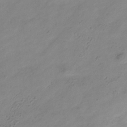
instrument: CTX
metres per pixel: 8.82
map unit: Hve
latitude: -34.8219
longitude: 89.3887
